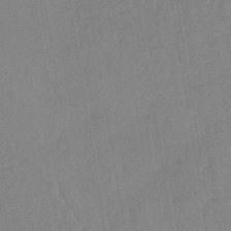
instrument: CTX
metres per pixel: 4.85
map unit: lHb
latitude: -40.5196
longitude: 67.6155
